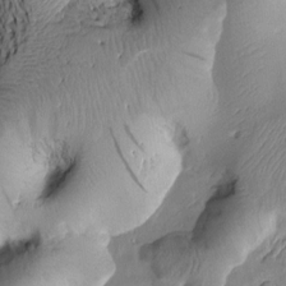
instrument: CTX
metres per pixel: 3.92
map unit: Htu
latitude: 2.2333
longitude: 177.2376
